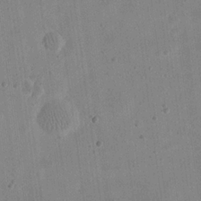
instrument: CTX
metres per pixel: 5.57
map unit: eHh
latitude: 20.9136
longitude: -70.1200
